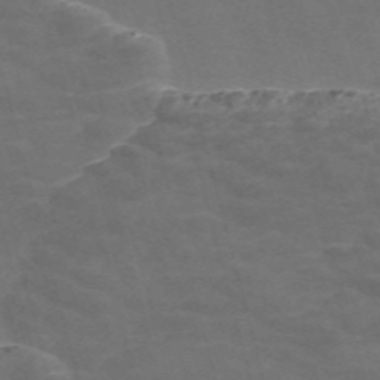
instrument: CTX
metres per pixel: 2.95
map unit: Nve
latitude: -57.8800
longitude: 65.6344
